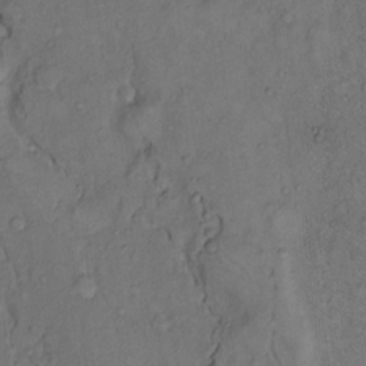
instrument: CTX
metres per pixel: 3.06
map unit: Hto
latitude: 11.2159
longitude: -61.0080
